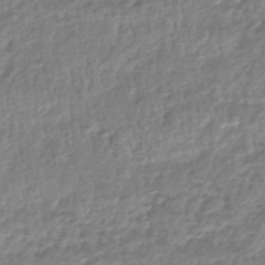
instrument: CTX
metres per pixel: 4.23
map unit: HNhu
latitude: -46.4818
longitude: 102.8786
